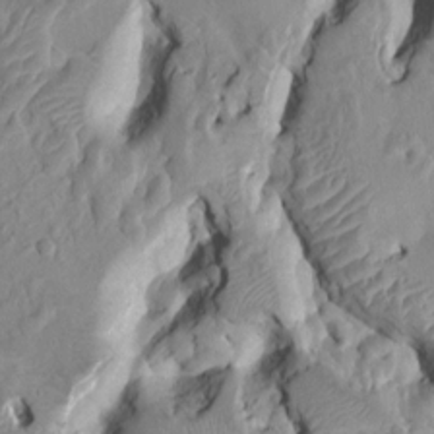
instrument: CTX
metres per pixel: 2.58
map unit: HNhu
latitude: 5.1592
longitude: -2.3278
